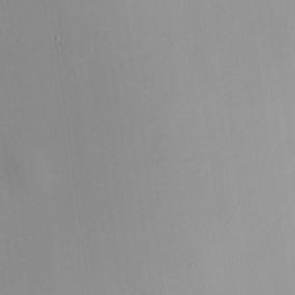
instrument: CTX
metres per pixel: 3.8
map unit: HNhu
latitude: 6.9703
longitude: 12.8597
